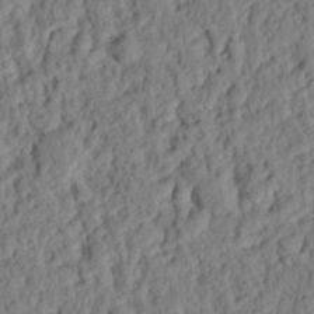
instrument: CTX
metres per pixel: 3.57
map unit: eHh
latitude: 25.6882
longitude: -79.0459
